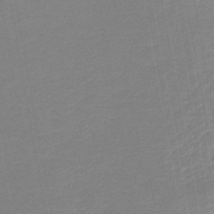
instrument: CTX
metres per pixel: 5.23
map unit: lHb
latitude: -44.9164
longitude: 61.0864
